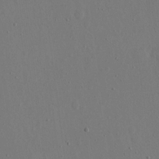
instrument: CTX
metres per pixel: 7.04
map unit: eHh
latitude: 16.2145
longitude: -69.9717
